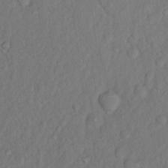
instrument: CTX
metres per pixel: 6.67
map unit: Nhu
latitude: 8.7246
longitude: -22.5357
